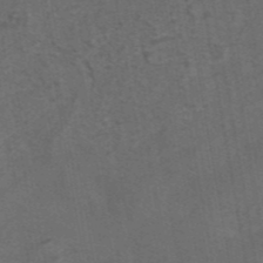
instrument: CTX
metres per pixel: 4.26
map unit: eAb
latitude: 43.3293
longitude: 106.9920
